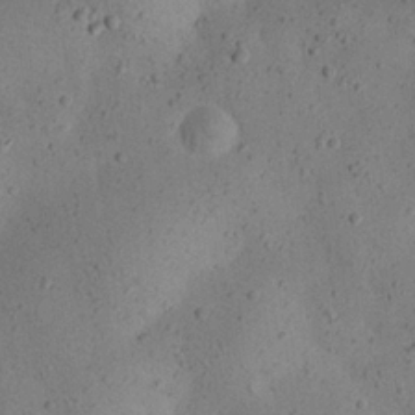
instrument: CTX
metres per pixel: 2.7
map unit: eHh
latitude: 24.6301
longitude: -70.5168
